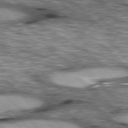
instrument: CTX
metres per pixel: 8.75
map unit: lApd
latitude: 76.8380
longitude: -50.1388
